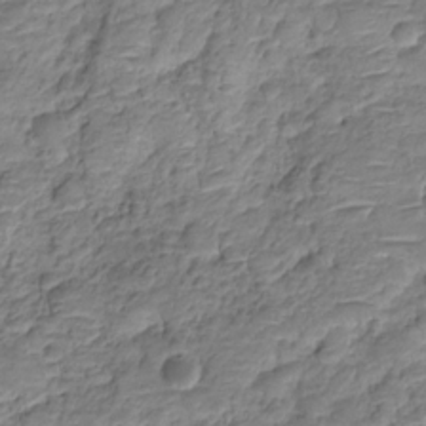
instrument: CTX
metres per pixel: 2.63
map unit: HNhu
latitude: -20.9352
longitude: 84.8408
